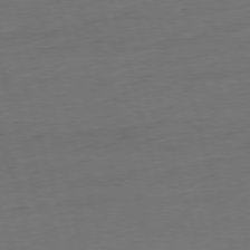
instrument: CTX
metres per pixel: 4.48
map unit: Ap
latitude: -76.5952
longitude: -73.2348
